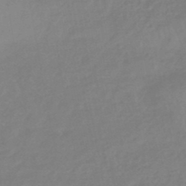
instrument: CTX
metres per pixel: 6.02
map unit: eHb
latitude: -46.1039
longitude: 84.2172
